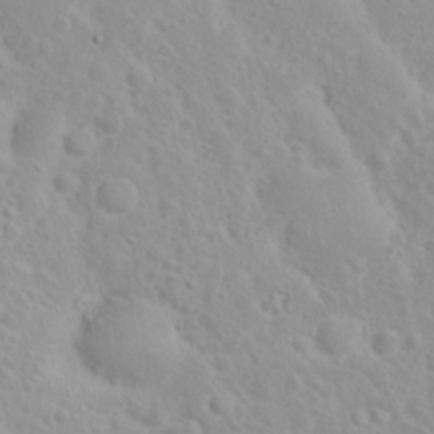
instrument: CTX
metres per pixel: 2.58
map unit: eHh
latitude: 31.8962
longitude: -60.0633
